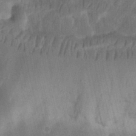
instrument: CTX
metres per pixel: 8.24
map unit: Ht
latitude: 11.4804
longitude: -74.7435
